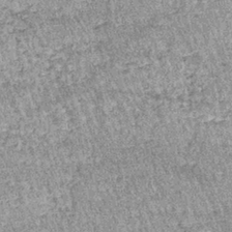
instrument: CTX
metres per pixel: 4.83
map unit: lHb
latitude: -37.2187
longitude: 66.5196
